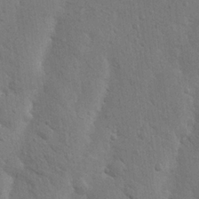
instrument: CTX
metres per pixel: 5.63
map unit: Nhu
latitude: 20.1767
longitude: -74.6679
